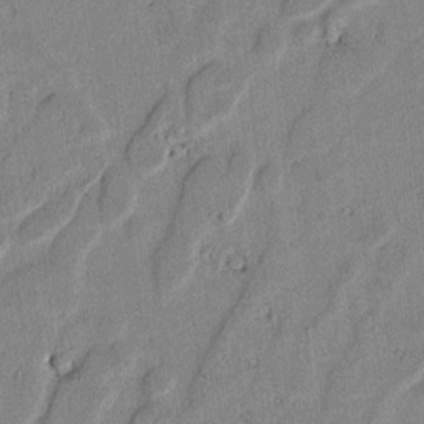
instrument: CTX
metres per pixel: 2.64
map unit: lAvf
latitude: 6.3089
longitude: 168.5384
